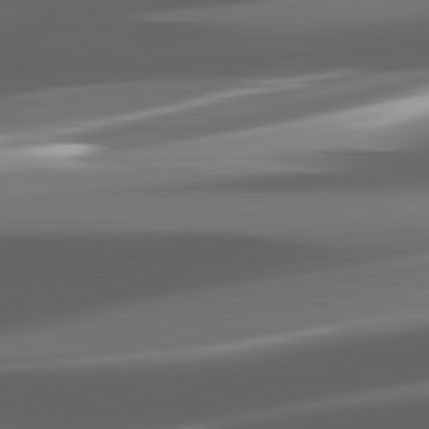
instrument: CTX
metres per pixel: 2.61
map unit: lApd
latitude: 82.3278
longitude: -149.4993
